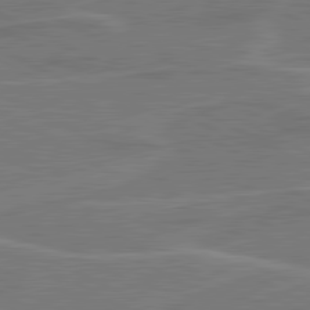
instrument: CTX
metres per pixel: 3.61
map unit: lApd
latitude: 81.0080
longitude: 121.1431
